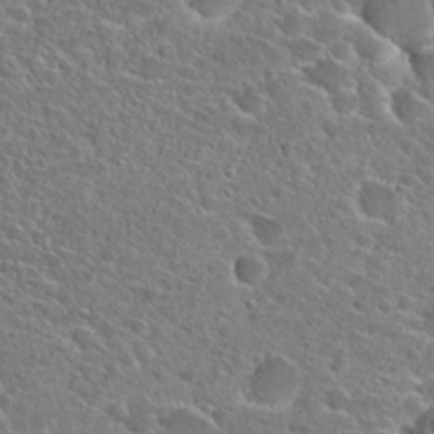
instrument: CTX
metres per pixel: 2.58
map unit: Hto
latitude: 24.9702
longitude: -46.4601
